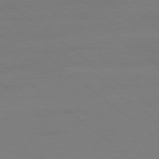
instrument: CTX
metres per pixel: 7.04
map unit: Ap
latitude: -79.0486
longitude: -56.2522
